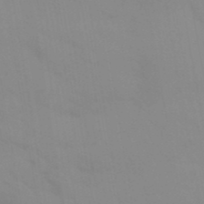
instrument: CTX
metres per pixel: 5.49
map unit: Aa
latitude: 32.3656
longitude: -145.9717
